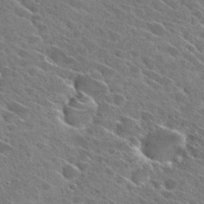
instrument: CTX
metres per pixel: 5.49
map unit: Hto
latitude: 28.6868
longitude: -43.4615
